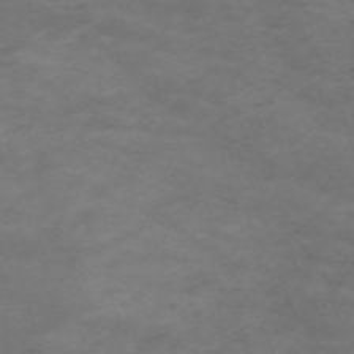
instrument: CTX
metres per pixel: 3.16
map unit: Nve
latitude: -59.5966
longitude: 59.0108
